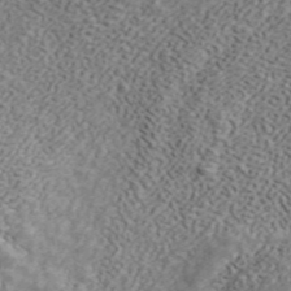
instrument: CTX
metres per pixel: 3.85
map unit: ANa
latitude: 45.0080
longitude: 45.1998
